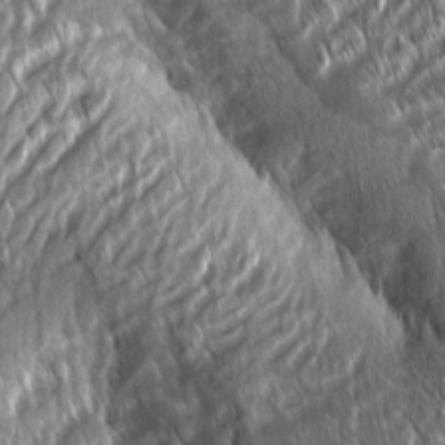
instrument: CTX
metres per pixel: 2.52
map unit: Aa
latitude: 8.3090
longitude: -130.8947
